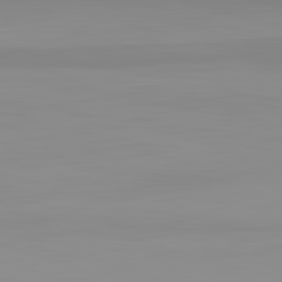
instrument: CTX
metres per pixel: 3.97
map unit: lApd
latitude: 83.2348
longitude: -133.4993
